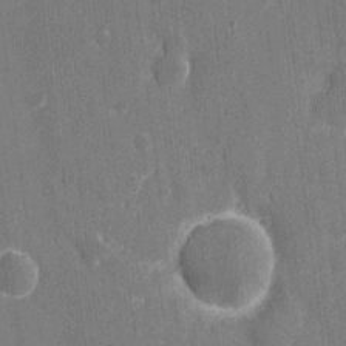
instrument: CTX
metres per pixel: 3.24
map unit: eHh
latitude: 6.5924
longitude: -67.9339
